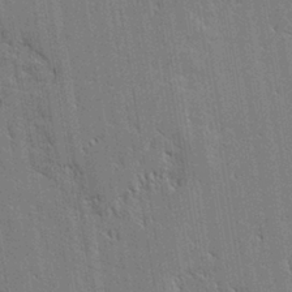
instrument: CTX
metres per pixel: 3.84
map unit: lAvf
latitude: 0.3278
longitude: -108.1200
